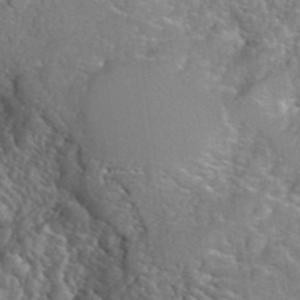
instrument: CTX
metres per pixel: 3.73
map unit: eHh
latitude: 39.9339
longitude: -58.7435
